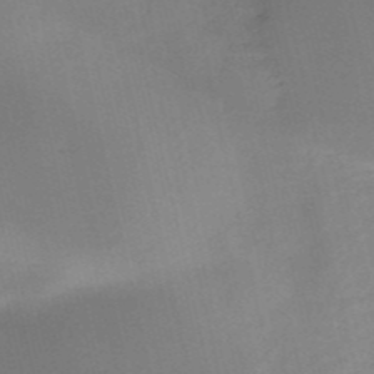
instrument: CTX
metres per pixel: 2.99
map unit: HNb
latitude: -52.6896
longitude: -48.4790
